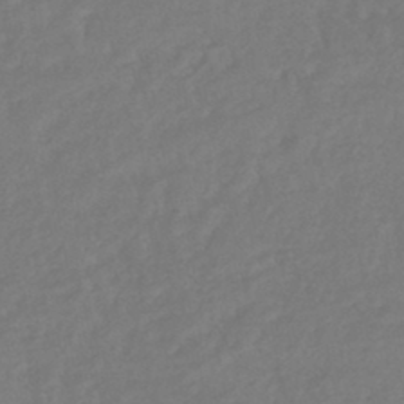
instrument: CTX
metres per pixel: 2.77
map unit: HNhu
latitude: -45.5777
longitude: 98.5196
